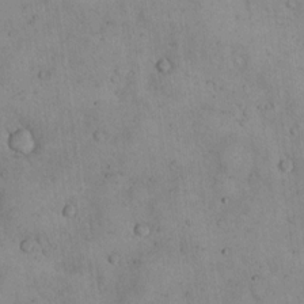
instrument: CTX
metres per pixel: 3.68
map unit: Hto
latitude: 14.7247
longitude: -60.4412
